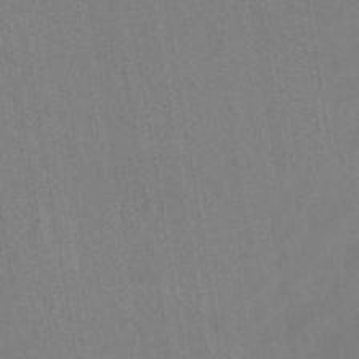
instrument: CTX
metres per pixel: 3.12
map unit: eHh
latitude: -39.5777
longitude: -26.4790
